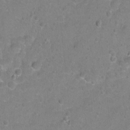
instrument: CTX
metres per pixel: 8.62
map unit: Hto
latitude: -6.4062
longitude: -35.7071
